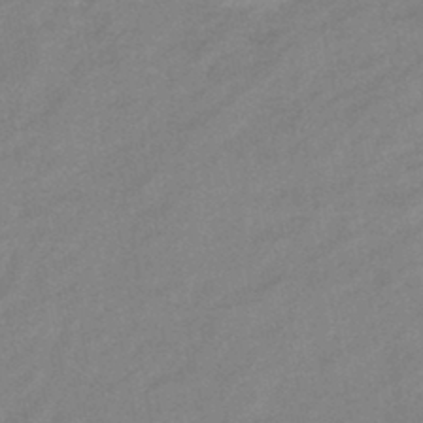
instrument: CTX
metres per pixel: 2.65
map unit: eHb
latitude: -40.8030
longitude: 82.7274
